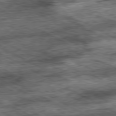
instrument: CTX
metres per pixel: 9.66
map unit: Ap
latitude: -81.0487
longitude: -89.7072
